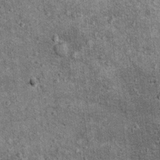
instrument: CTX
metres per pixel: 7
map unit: Ht
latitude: 9.7072
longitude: -38.2333
